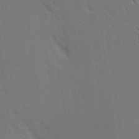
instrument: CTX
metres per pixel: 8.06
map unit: Aa
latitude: 16.6491
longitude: -147.6883
